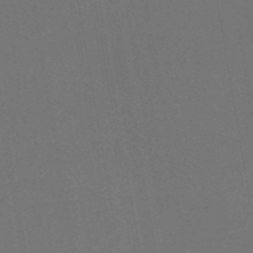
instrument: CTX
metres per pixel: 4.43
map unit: ANa
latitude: 44.2522
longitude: 27.7099
